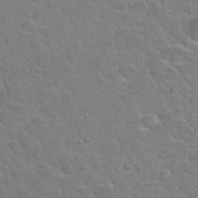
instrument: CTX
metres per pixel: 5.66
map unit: Hto
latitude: 34.3089
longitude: -50.1955
